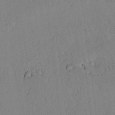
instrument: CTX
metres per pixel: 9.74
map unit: lAvf
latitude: 8.2901
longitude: 169.6721
